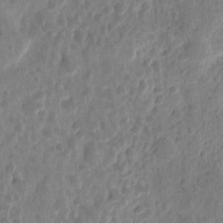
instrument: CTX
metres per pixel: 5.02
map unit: eHh
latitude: 9.4049
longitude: -73.8017
